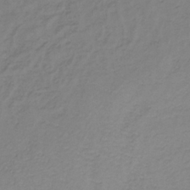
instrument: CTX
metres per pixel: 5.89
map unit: lHb
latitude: -35.8422
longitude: 71.6722
